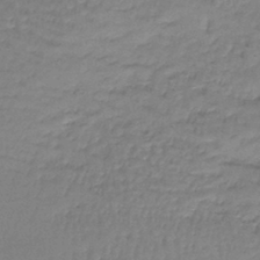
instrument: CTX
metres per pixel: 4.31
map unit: lHb
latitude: -42.6896
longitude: 59.2186
